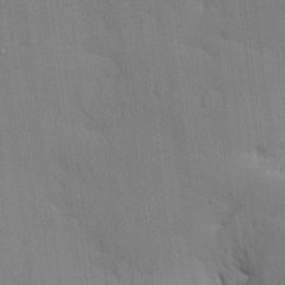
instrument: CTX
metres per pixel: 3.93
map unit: Ave
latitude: 9.4049
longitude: -102.4412
